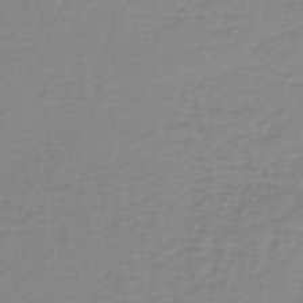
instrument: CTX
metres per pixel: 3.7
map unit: lHb
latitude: -40.6896
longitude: 65.0109
